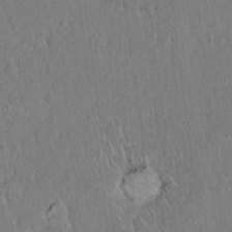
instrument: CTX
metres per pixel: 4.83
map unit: Hto
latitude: 15.5938
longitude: -57.6127
